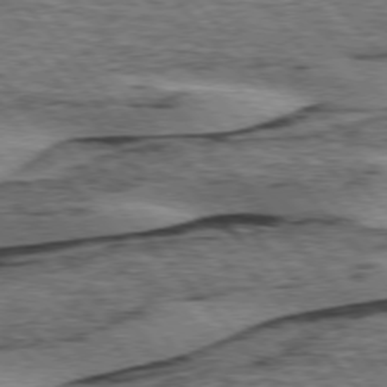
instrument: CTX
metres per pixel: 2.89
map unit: lApd
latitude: 75.8394
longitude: -77.6694
